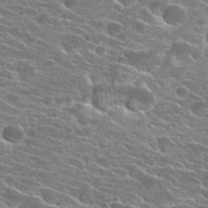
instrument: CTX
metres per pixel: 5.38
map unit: Hto
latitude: 23.0269
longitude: -40.9324
